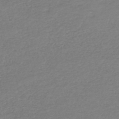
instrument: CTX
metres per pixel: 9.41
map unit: HNhu
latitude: -47.2754
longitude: 28.0850
